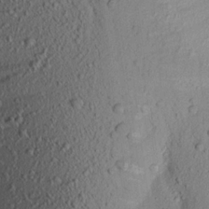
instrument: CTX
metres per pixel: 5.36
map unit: Aa
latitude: 18.9324
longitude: -148.7624
